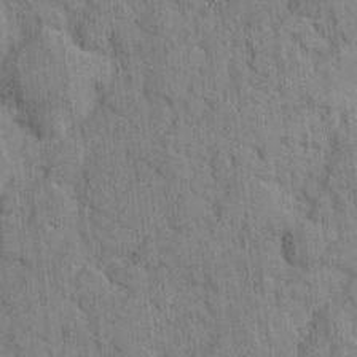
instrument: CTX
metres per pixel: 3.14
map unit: eHh
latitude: 9.7639
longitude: -65.9528
